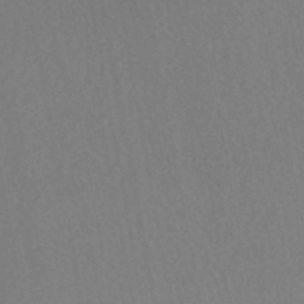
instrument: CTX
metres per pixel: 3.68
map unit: HNhu
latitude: -47.3131
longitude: 97.8989
